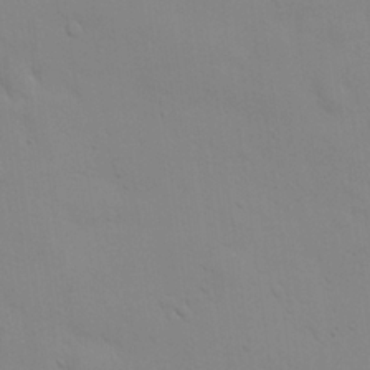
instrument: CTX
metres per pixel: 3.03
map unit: eHh
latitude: 24.8946
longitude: -65.5371
